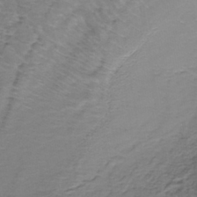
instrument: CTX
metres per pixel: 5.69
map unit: lHb
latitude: -38.1039
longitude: 60.9731
